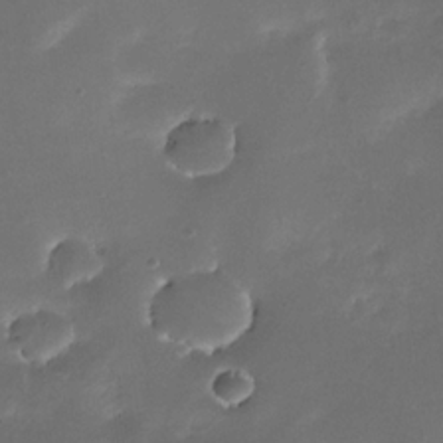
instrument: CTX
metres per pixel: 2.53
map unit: Nhe
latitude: -33.3132
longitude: -117.2537
